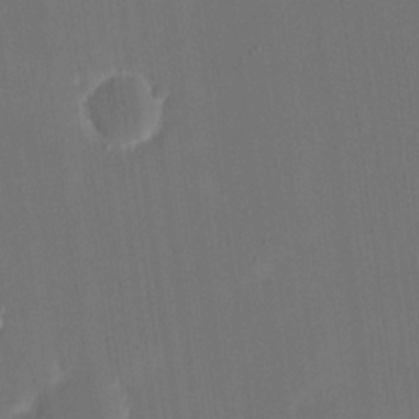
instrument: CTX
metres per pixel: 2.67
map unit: eHh
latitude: 19.1025
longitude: -69.8395
